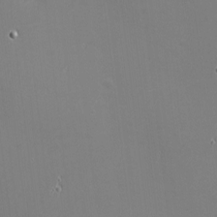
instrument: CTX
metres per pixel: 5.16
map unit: eHh
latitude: -2.4251
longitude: -80.8002
